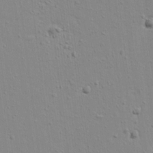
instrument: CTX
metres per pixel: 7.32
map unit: lAvf
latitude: 16.4412
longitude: -128.3845
